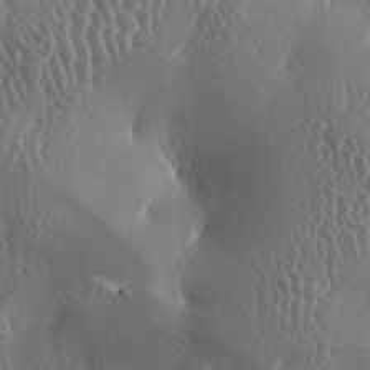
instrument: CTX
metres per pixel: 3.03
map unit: lAa
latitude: -6.8597
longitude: -128.9325
